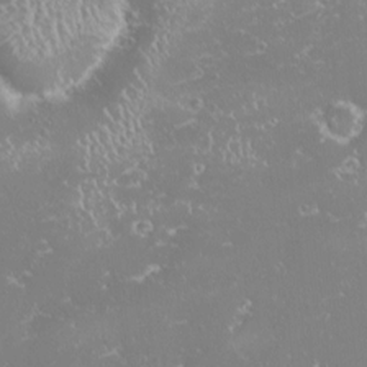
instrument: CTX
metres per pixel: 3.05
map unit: HNhu
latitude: -1.5211
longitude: 10.8975
